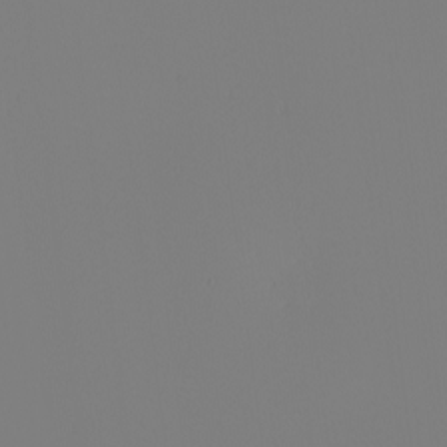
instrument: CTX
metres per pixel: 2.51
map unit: Nhu
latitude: -6.1228
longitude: -95.4049
